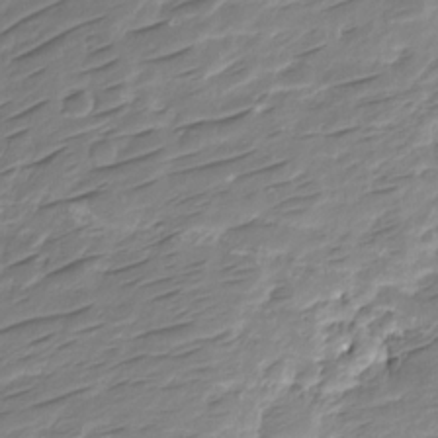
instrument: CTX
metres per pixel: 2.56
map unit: HNhu
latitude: -21.2187
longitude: 84.5195
